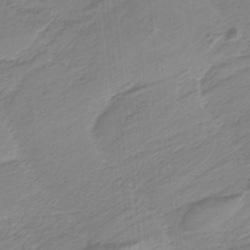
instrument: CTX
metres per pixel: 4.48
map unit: HNb
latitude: -36.0094
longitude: 55.6911
